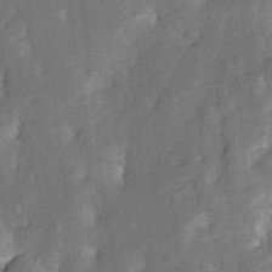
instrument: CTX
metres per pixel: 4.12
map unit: Aa
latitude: 22.4601
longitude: -150.5923
